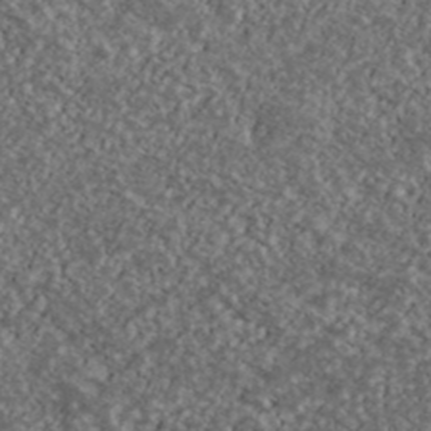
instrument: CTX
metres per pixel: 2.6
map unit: Ave
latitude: 40.4034
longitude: -108.0633
